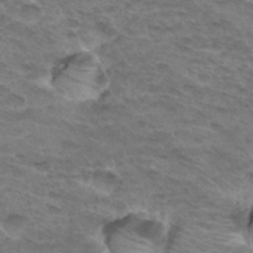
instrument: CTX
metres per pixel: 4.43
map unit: Hto
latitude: 32.8758
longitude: -46.6680
